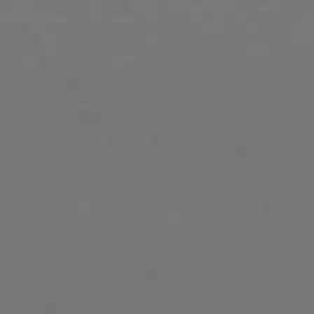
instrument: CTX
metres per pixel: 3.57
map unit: Hpe
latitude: 77.0080
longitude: -135.8583
